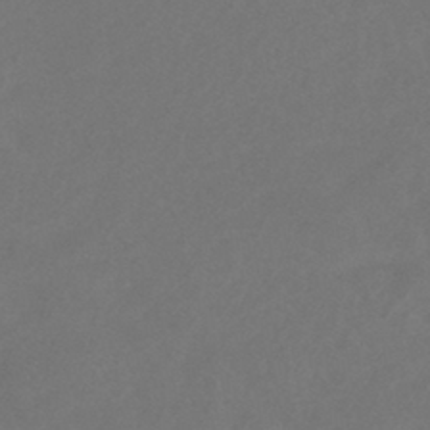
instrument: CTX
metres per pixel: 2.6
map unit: HNhu
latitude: -43.9745
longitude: 91.0865
